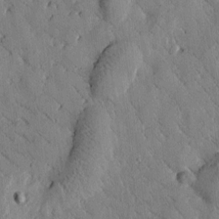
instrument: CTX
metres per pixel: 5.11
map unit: Htu
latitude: -0.0094
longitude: 176.0472
